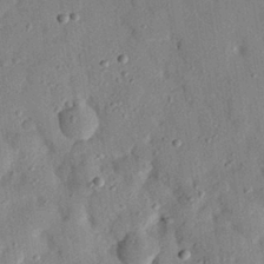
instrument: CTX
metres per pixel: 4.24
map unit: eHh
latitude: 27.1592
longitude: -77.0647
